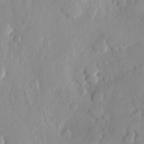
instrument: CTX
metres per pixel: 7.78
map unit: Hve
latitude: 26.4034
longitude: 150.5007
